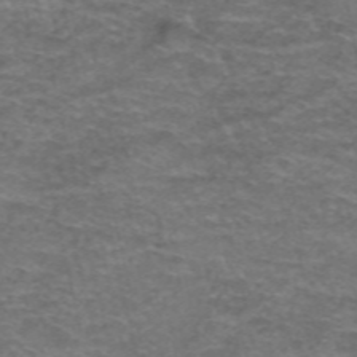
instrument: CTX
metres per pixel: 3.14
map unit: Hto
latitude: 38.4979
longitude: -41.4615
